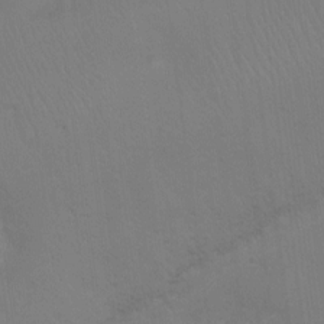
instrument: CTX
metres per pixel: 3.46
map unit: Ht
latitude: -16.3873
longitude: -40.6112
